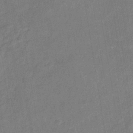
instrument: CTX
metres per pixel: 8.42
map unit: eHb
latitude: -34.2173
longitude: 74.1795
